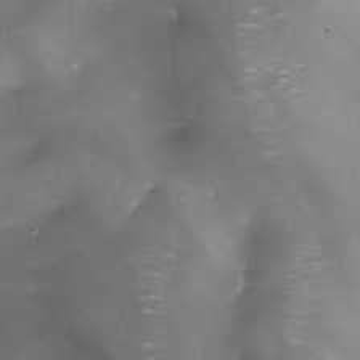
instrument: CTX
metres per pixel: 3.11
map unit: Nhe
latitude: -35.5588
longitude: -89.6883
